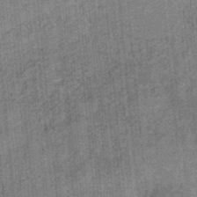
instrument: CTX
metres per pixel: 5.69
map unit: eHb
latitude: -34.1606
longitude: 79.0108
